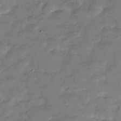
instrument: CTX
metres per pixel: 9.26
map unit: Hve
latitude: -33.1054
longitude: 91.1054
